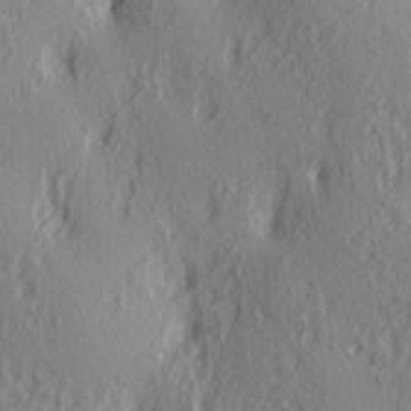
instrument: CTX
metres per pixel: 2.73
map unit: lAa
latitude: 4.0633
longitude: -112.7057
